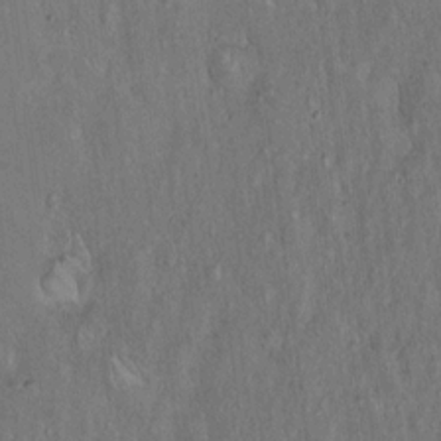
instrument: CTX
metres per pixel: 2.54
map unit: Hto
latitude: 15.8962
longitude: -57.7071
